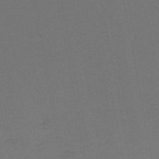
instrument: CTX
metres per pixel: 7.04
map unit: HNb
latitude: -47.8989
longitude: 58.2550
